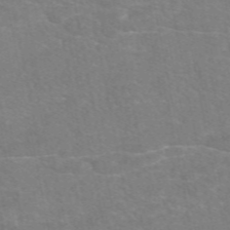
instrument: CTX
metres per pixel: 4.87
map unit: eAb
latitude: 49.1781
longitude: 120.5573
